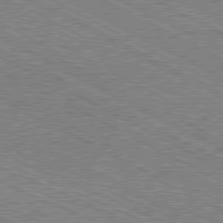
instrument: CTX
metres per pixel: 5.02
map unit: Hpe
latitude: -81.5588
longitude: 20.0661
